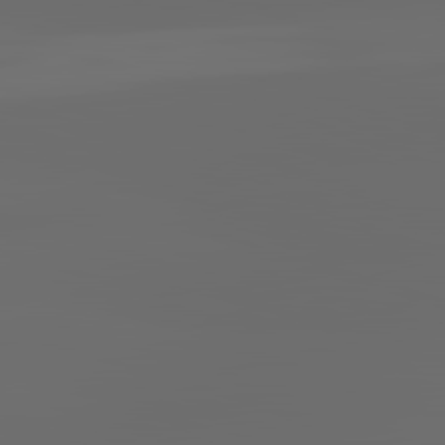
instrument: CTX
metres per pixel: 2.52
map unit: lApd
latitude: 83.3670
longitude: -128.5357
